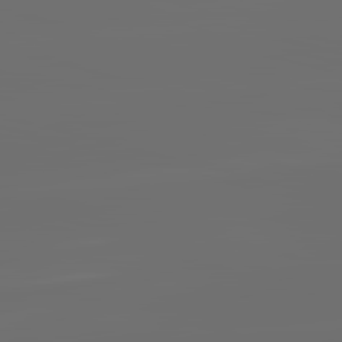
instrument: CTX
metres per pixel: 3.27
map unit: lApd
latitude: 83.8205
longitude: -131.3671
